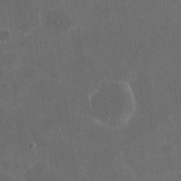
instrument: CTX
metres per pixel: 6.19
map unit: eHh
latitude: 19.8583
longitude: -65.4993
